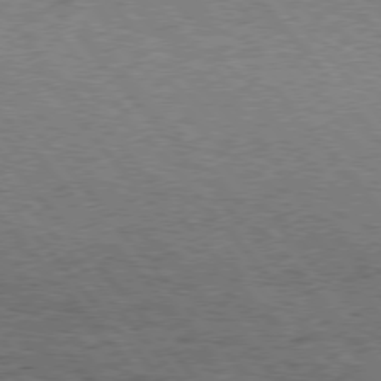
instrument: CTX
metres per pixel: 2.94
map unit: Hpe
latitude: 75.6505
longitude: -135.3292
